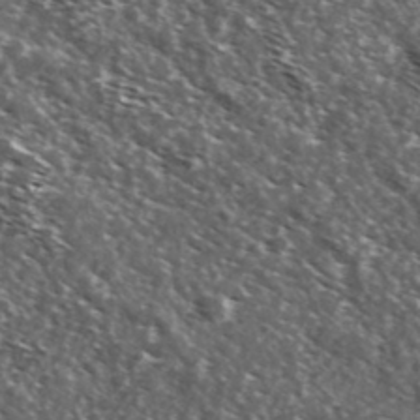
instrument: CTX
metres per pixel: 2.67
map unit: Ave
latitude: 37.4616
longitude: -108.5545
